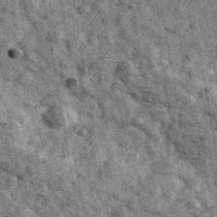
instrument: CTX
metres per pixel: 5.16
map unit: Ave
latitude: 40.5735
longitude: -107.7072
